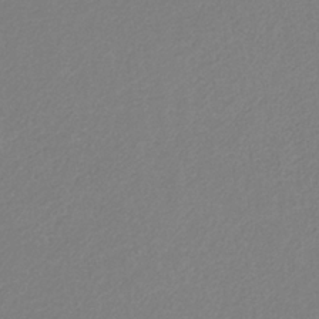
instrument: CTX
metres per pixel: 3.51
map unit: HNb
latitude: -33.1431
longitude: 54.9542
